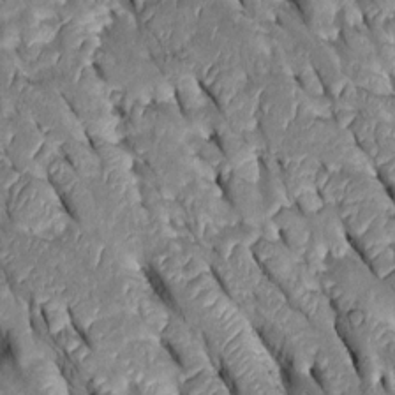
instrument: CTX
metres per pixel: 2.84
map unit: Htu
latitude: -0.0661
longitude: 148.5574
